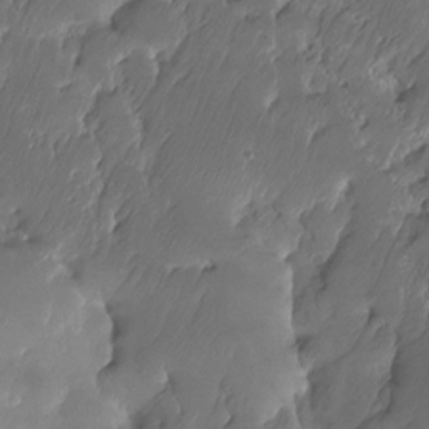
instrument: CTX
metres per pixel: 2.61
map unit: HNhu
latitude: -24.4251
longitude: 50.8030
